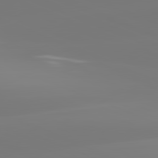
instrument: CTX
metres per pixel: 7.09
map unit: lApd
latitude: 81.7261
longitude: -150.5168
